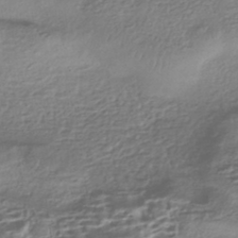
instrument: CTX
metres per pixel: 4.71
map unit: HNhu
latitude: -43.3320
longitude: 98.5385
